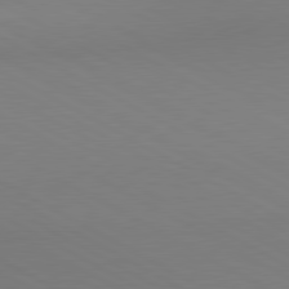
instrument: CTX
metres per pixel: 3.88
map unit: lApd
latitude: 80.5168
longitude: 139.4644
